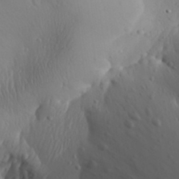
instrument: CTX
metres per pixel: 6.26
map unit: Aa
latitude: 31.0270
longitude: -143.5182
